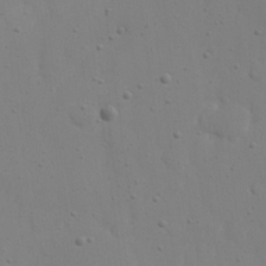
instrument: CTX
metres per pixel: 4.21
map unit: eHh
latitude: 22.6112
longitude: -69.5560
